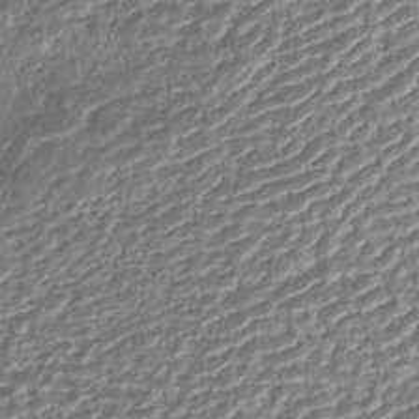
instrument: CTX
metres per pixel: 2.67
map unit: HNhu
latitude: -42.8596
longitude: 107.4455
